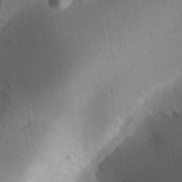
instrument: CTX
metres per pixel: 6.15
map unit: Aa
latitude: 29.5938
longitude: -144.1767
